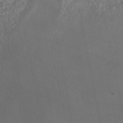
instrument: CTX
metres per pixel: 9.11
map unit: Nhe
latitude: -48.5574
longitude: -172.8757
